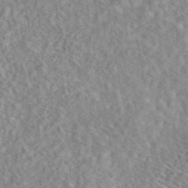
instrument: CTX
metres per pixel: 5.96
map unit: eAb
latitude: 44.4979
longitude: 116.6896
